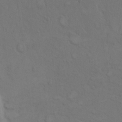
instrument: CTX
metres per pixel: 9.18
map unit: Hto
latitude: 7.3293
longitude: -60.9891
